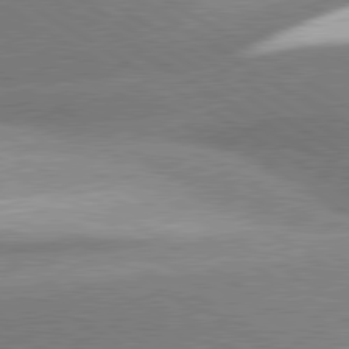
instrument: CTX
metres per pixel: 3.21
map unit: lApd
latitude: 80.4034
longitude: -154.4223
